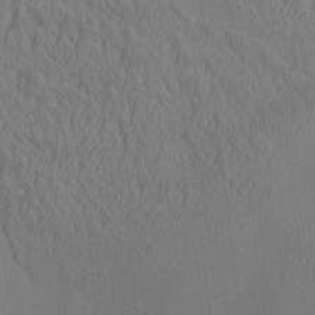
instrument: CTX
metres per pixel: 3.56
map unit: eHh
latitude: -3.2564
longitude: 15.5966
